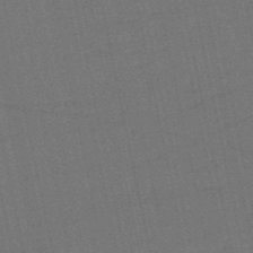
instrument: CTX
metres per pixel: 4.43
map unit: eHb
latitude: -50.2361
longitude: 78.5951
